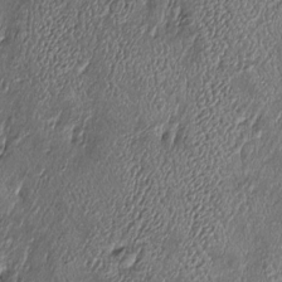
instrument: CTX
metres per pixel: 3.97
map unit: Htu
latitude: -7.9178
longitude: 157.1053
